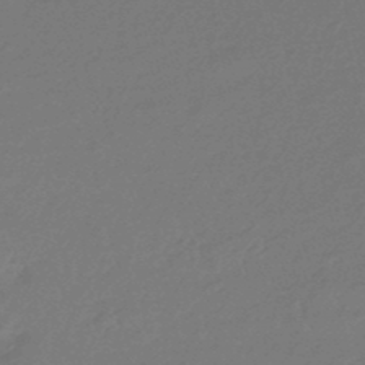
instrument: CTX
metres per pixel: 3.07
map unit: eHb
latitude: -47.2376
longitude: 86.9731
